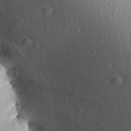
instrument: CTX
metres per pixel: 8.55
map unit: Aa
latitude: 26.5546
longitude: -135.8772
